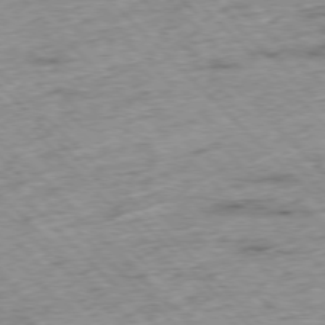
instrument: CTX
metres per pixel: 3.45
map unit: Hpe
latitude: -76.9731
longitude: -15.4994
